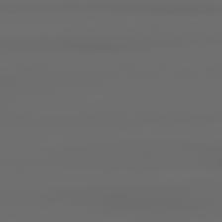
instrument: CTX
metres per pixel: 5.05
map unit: lApd
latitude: 79.0270
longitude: -135.8016
